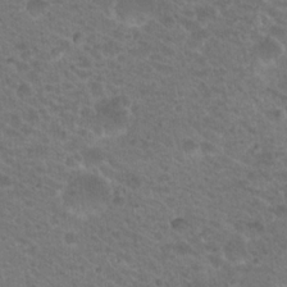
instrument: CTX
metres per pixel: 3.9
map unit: Nhu
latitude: 19.0458
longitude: -32.6868
